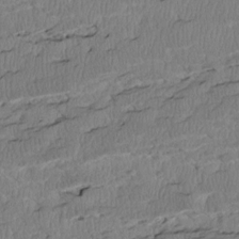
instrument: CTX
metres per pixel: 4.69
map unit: Htu
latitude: 3.1214
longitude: 149.4455
